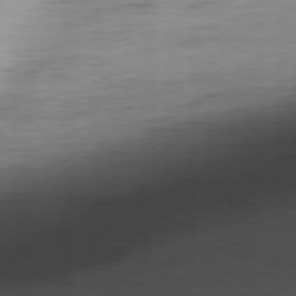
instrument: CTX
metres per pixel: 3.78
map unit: Ap
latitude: -76.8219
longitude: -73.6505
